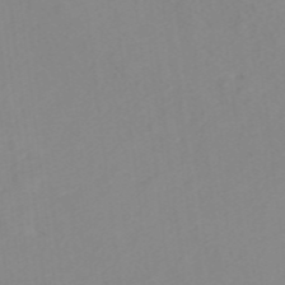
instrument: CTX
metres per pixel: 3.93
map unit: ANa
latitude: 37.6883
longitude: 23.8234
